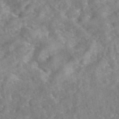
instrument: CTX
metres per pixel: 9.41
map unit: eAb
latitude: 45.9150
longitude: 127.5966
